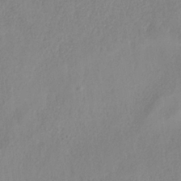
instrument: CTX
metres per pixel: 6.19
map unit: HNb
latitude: -33.3321
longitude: 55.0676
